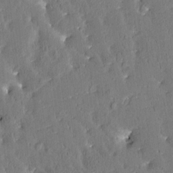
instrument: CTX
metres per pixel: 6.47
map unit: Htu
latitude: -2.6896
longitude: 174.8974
